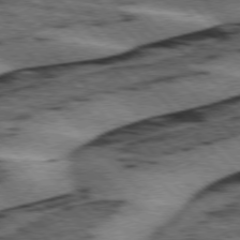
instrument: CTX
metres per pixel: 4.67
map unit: lApd
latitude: 75.8961
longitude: -79.2537
